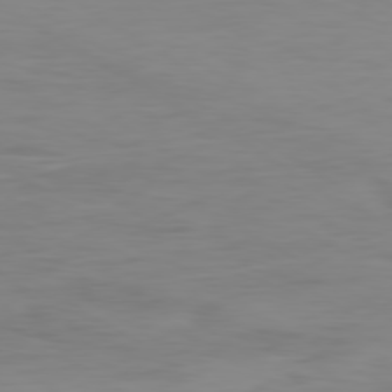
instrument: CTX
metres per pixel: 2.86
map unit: Ap
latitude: -79.5966
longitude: -77.8583
